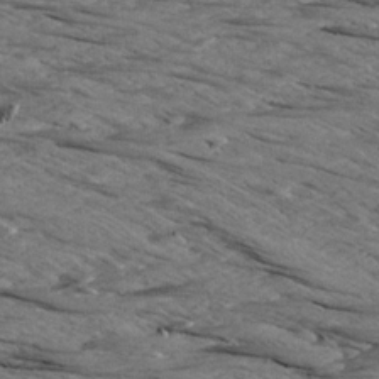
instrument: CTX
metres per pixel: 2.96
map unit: Aa
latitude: 8.7624
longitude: -139.0458
